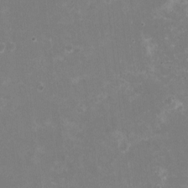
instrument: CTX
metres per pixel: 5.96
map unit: HNhu
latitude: -1.6533
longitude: -5.8016
